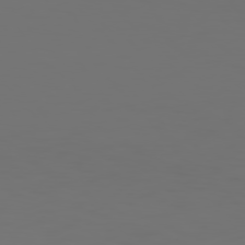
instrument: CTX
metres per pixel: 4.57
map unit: Hpe
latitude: 76.5168
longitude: -139.9150
